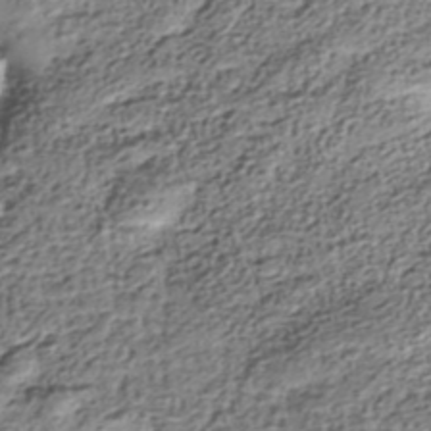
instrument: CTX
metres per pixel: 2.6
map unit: Nhe
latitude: -38.6141
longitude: -148.3467
